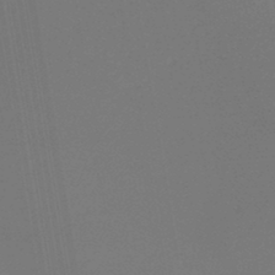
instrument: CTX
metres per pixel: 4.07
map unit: lHb
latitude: -45.3699
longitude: 71.8045
